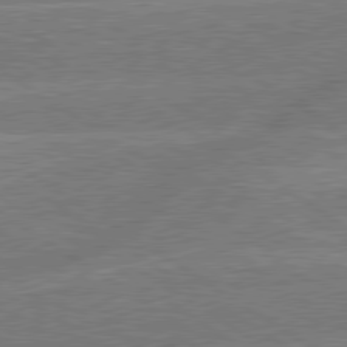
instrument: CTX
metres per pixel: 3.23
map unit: lApd
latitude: 79.6883
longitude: -145.9528
